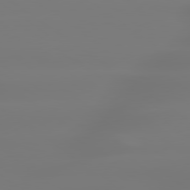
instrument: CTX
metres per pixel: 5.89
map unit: lApd
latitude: 79.5182
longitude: -136.4601
